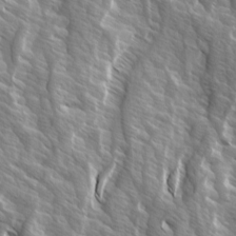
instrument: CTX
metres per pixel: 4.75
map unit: Ave
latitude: 14.6491
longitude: -133.1403
